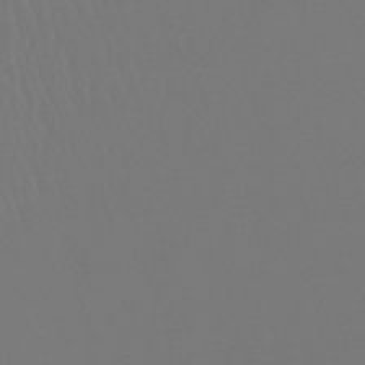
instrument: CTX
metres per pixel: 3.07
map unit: lHb
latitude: -46.9919
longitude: 75.7667
